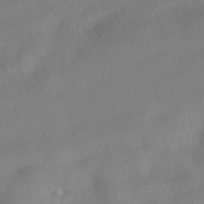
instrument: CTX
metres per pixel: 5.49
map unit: HNhu
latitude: -40.9353
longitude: 102.3117
